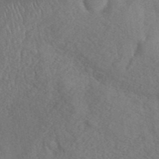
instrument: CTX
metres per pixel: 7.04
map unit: ANa
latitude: 42.3089
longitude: 53.3509
